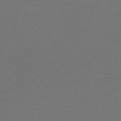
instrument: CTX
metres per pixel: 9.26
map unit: lHb
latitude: -47.1998
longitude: 60.3495
